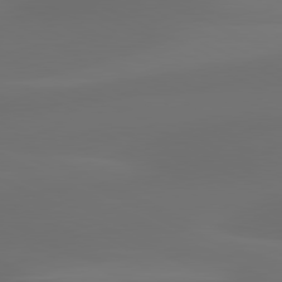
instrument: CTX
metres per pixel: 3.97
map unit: lApd
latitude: 80.8569
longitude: 123.4644
